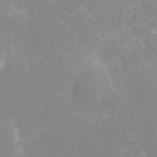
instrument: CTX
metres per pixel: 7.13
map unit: HNhu
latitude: 7.4615
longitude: -5.3859
